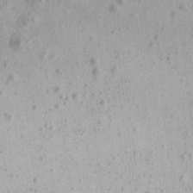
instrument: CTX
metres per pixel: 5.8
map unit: Aa
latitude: 13.2915
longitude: -143.5560
